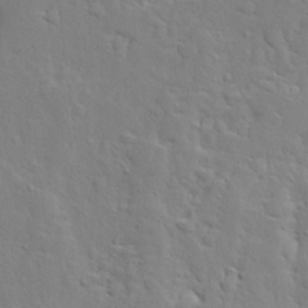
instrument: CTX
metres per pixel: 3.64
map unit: Ave
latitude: 13.3293
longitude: -135.7071
